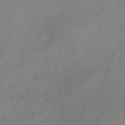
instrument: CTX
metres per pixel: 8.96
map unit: HNb
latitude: -31.0486
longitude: 62.8786
